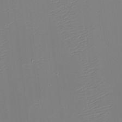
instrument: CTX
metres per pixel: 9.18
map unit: eHh
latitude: -6.1228
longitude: -85.9528
